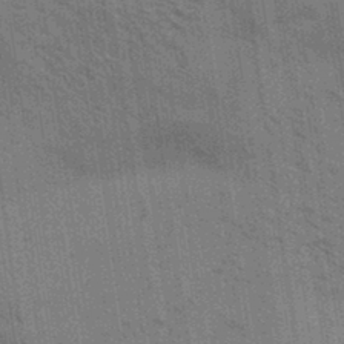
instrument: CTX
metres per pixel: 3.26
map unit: Aa
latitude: 32.7813
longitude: -139.6694
